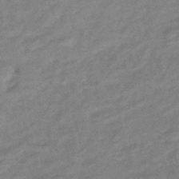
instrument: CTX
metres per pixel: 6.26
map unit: eHb
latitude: -41.5777
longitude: 83.3132
